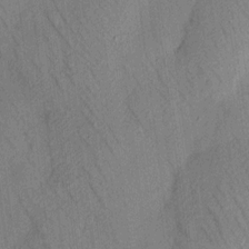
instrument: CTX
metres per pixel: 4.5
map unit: HNhu
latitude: 12.2901
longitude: 9.3698
